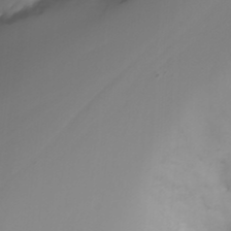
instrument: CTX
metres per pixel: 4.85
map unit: Nhu
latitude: -4.6896
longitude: -77.1403
